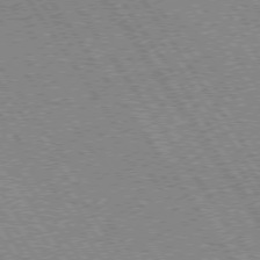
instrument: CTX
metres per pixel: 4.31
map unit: Hpe
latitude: 73.9717
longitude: -141.5938
